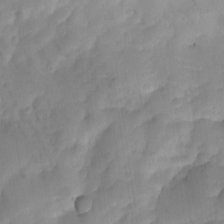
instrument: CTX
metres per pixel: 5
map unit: Nhu
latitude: -12.8030
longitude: -59.2915
